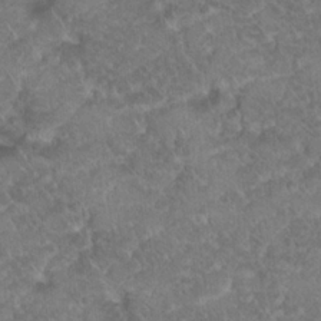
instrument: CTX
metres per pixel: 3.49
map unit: Hto
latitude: 19.0647
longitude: -35.2914
